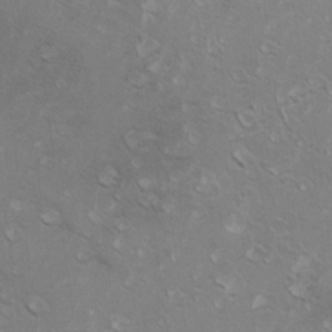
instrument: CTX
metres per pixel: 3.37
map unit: Ht
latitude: 5.6127
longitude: -29.4993
